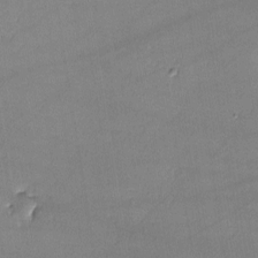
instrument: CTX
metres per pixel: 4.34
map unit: lHvf
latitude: -11.2187
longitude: -101.6505
